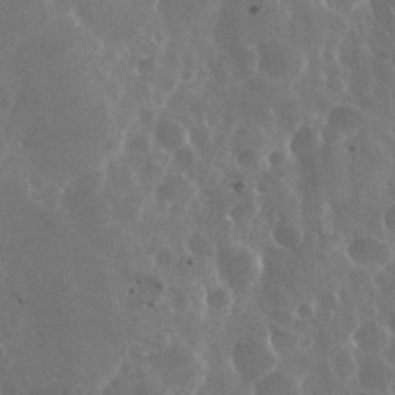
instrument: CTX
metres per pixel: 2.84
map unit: eHh
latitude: 33.9150
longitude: -58.0255
